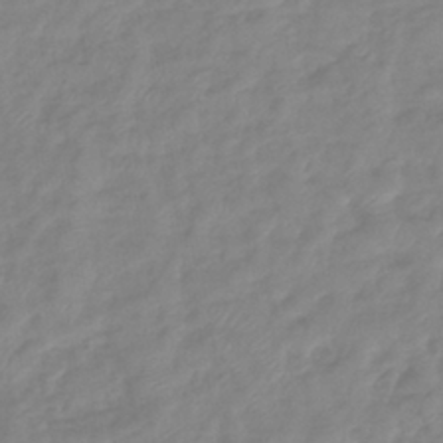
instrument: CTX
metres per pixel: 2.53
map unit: eHb
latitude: -40.7463
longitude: 81.1431
